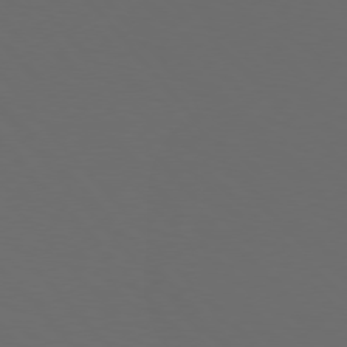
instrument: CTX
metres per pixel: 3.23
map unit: Hpe
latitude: 76.7813
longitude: -168.4790
